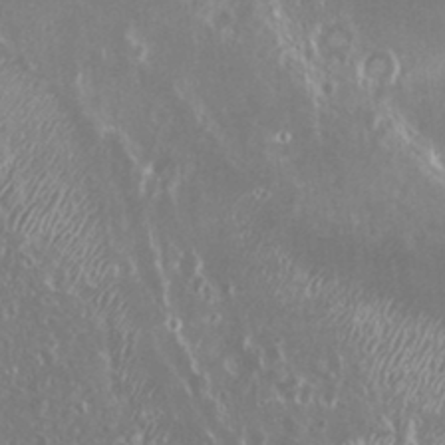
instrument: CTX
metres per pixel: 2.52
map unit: Nhu
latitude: 25.4804
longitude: -59.0836
